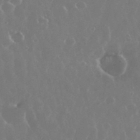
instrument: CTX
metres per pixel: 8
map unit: eHh
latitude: 35.2348
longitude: -58.9514
